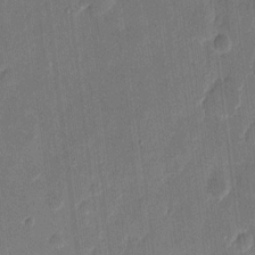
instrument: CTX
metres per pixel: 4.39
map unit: eHh
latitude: 9.6883
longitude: -68.6113
